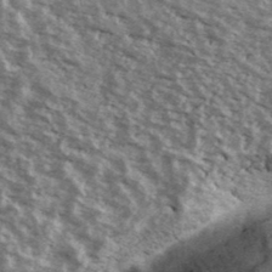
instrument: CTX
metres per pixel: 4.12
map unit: Ave
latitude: 40.3467
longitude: -108.8758
